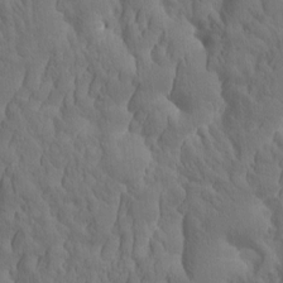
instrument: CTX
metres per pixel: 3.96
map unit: eHh
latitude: -1.8045
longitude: 15.5966
